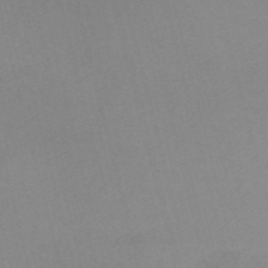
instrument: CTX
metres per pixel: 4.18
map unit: Nve
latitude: -57.6722
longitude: 59.0297
